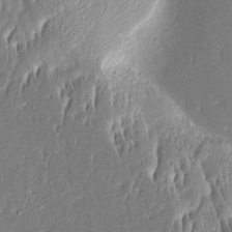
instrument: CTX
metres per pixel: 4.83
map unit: Aa
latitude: 8.9703
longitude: -133.3860
